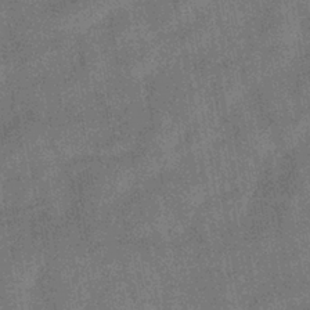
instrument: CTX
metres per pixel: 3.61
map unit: eHb
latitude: -35.8044
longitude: 80.9920
